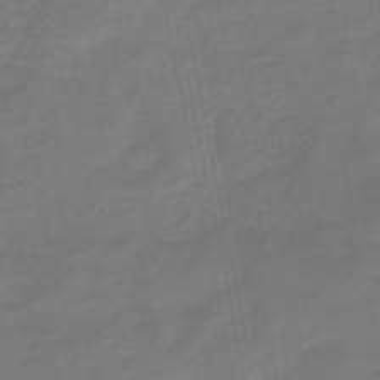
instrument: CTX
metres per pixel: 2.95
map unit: eHb
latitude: -45.6344
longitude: 87.5777
